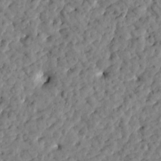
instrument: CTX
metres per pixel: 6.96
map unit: Htu
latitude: 1.7638
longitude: 179.7288
